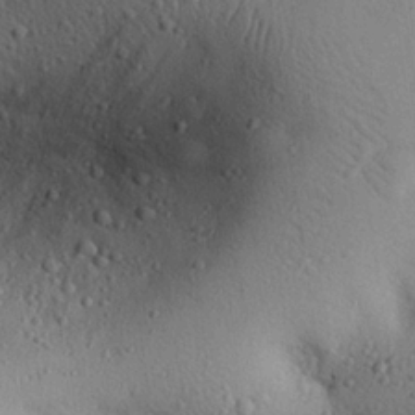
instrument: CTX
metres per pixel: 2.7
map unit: eHh
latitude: 25.4237
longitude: -76.7813
